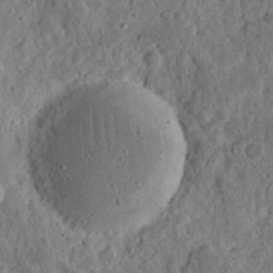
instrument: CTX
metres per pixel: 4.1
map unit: eHh
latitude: 11.4238
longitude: -73.9339
